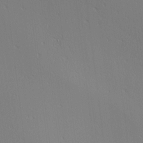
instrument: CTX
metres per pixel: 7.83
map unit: Ave
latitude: 2.4412
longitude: -115.3292
